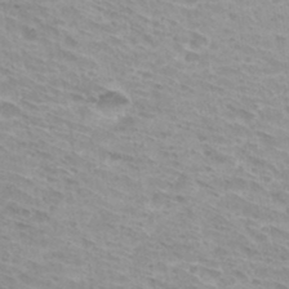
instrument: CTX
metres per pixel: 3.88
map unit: Hto
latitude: 32.9703
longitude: -42.7813
